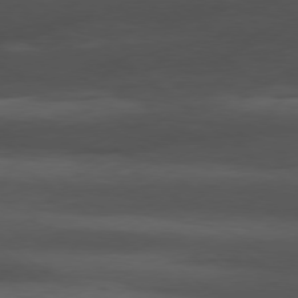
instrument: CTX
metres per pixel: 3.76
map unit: Hpe
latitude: -79.1242
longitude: -18.0255
